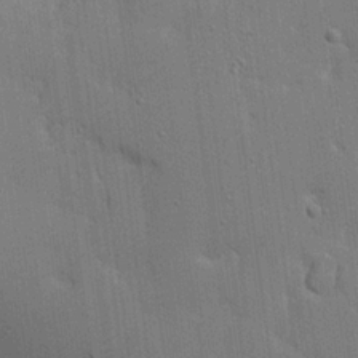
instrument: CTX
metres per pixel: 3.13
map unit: Aa
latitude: 21.1592
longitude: -124.6868
